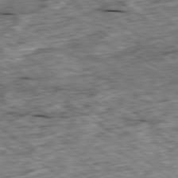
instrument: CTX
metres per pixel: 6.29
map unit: Ap
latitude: -79.6721
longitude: -85.9150
